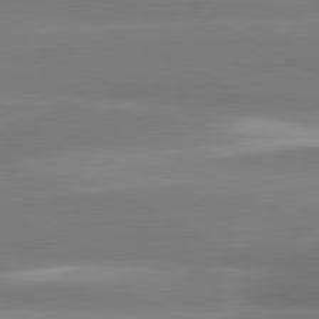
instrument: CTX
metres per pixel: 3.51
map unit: lApd
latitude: 80.7057
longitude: -135.6694
